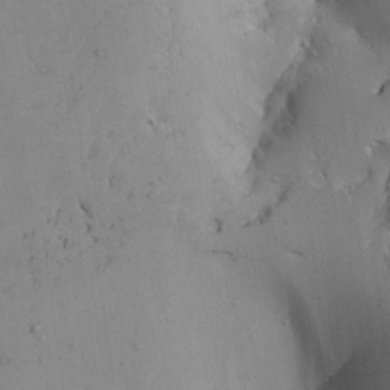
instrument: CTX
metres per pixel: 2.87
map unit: Aa
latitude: 27.4427
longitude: -128.3467
